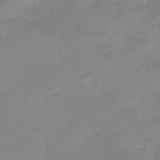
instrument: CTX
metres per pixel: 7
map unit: HNhu
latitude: -40.4440
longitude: 94.2739
